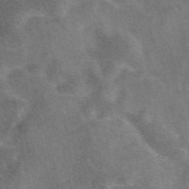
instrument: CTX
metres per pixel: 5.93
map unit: eAb
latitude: 47.4049
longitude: 118.8975
